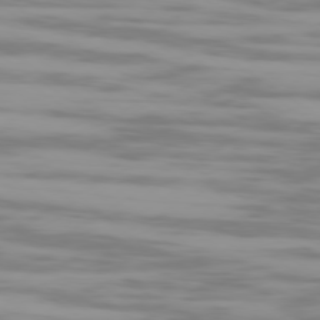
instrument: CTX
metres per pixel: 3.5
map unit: Ap
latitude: -79.3887
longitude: -102.7057
